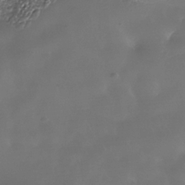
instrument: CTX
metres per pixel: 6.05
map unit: Nhe
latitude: -35.7289
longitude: -92.2522
